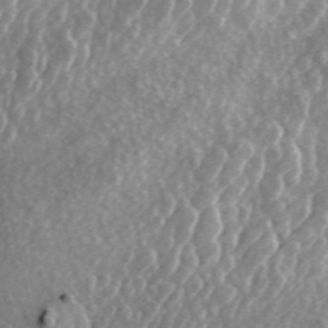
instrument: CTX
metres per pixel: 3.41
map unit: ANa
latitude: 45.0836
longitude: 29.7478
